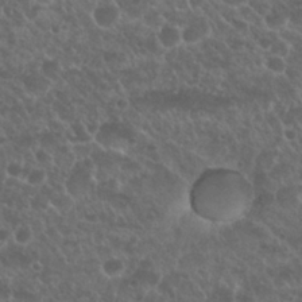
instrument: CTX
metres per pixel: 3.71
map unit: Nhu
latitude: 26.8380
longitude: -51.4993
